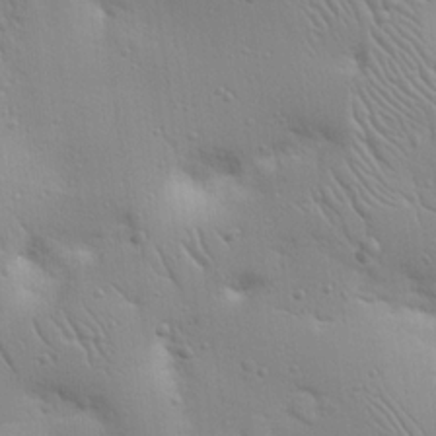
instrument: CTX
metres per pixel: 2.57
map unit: Nhu
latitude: 18.3467
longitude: -78.6680
